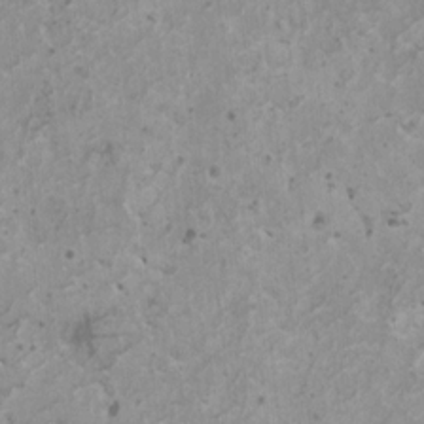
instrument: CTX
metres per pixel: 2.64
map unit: HNhu
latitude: 0.6301
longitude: 3.8989
